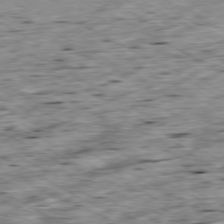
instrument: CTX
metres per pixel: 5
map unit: Ap
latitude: -80.2362
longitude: -101.2726
